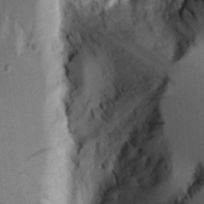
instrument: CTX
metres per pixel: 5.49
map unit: Aa
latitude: 17.0081
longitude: -124.9324
